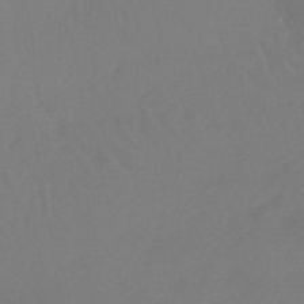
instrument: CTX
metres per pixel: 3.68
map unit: lHb
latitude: -45.1620
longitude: 69.4643
